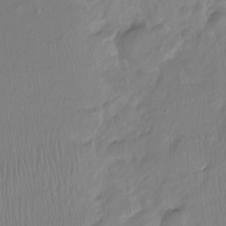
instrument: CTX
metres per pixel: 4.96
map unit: Hto
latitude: -8.1606
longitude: -40.5734
